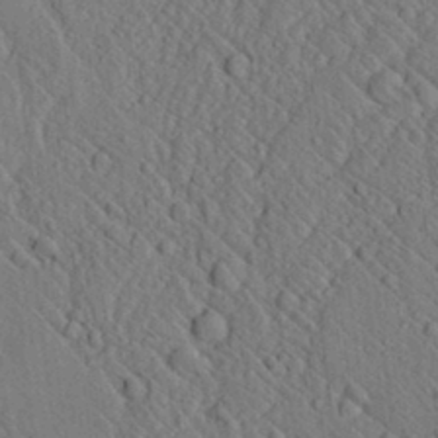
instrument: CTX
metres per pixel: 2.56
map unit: lAvf
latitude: 7.4993
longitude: 159.9556
